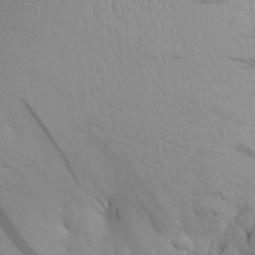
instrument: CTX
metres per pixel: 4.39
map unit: Aa
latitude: 26.7813
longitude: -147.6127
